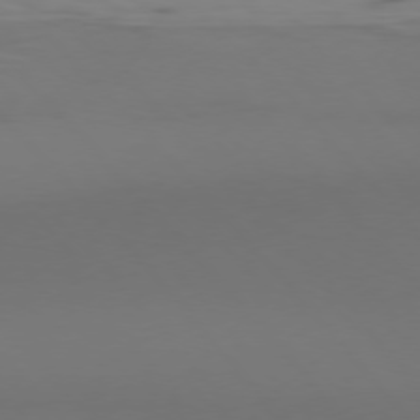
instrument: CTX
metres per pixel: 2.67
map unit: Ap
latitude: -77.7667
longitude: -63.8962
